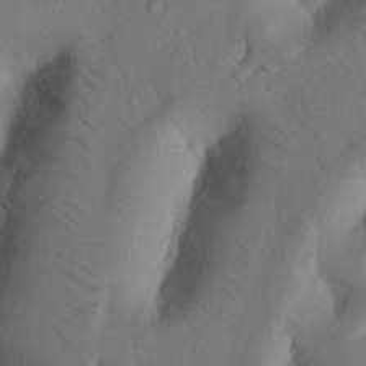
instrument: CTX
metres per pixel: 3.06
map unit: Nhu
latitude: 19.9528
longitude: -75.8772
